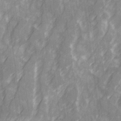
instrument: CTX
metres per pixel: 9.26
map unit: Ave
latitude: 20.3468
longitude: -131.8584
